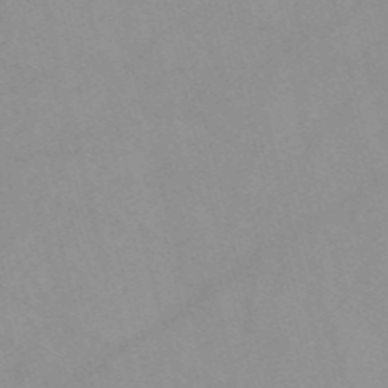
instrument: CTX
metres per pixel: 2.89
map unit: Nve
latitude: -57.4454
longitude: 59.2564
